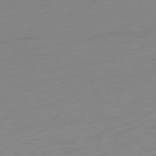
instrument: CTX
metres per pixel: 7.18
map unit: Ap
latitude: -78.7652
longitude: -65.9717
